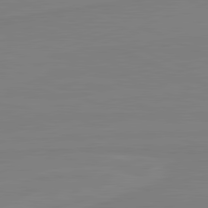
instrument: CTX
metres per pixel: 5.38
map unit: lApd
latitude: 81.8205
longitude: 166.2550
